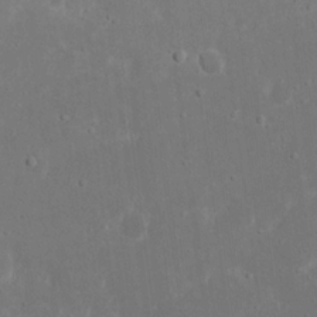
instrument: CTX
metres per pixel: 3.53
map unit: eHh
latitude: 17.3860
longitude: -72.1011
